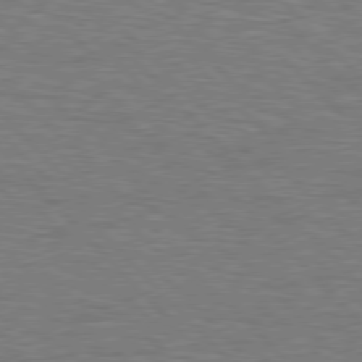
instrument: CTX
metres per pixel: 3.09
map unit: Hpe
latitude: 77.0647
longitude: -151.0458
